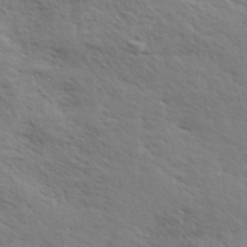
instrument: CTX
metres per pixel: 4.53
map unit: eHh
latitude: 36.3656
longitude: -139.3293
